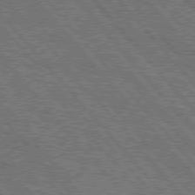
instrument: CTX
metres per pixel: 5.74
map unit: Hpe
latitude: 76.5168
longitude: -167.3292
